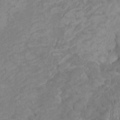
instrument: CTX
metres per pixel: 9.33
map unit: HNhu
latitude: 3.9150
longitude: -3.4615
